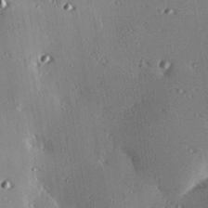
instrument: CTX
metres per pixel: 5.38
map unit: eHh
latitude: 23.1403
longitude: -90.2900
